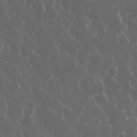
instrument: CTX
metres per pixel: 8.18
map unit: eHh
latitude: 33.8772
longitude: -59.2915
